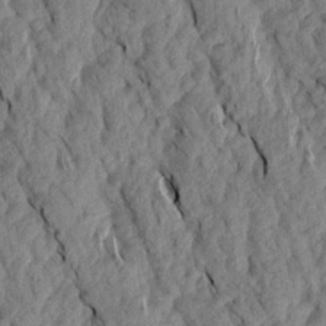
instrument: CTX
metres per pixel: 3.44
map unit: Aa
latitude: 18.4034
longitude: -146.1956
